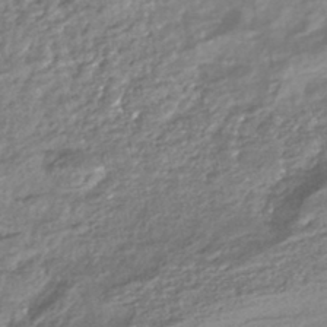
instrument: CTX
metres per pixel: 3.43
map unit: HNhu
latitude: -44.8219
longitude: 96.1039
